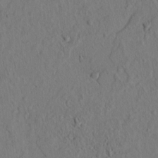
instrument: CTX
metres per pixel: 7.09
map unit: lAvf
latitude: 8.7435
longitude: 165.5022
